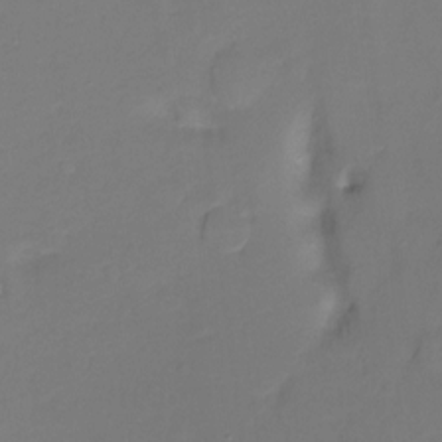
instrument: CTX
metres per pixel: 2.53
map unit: Hto
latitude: -11.5588
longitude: -39.7638
